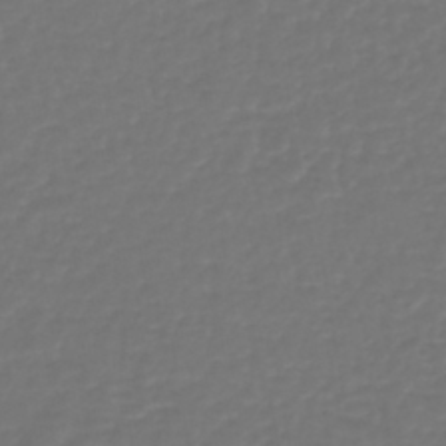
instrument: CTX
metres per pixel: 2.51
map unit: lHb
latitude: -43.3320
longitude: 60.4440
